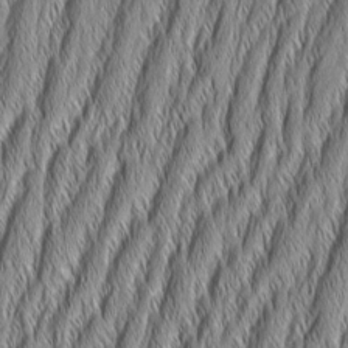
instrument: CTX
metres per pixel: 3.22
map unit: Aa
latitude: 7.1970
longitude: -130.4979
